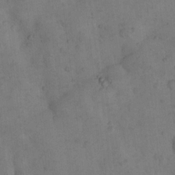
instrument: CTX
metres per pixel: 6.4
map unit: Nhu
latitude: 8.0255
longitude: -23.8961
